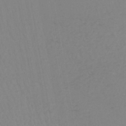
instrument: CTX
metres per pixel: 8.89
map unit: lHb
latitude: -45.2187
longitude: 66.0850
